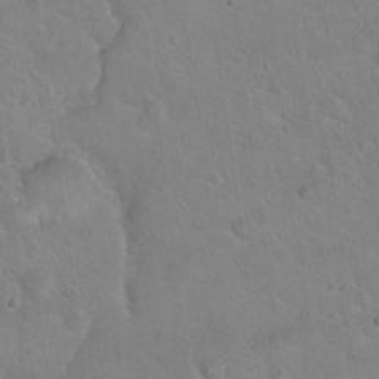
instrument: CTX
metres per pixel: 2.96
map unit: Hto
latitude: 21.4238
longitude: -50.6490
